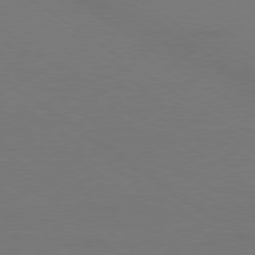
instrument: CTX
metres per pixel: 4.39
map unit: Ap
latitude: -79.9178
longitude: -59.8017
